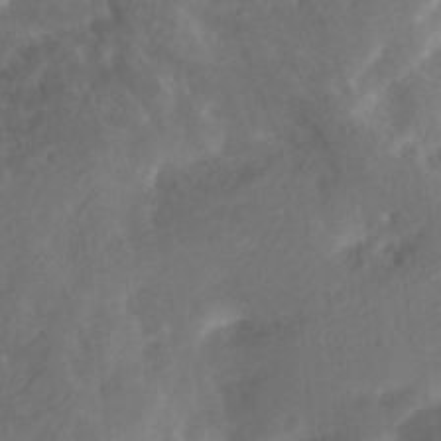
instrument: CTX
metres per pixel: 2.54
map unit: Nhu
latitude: -12.3117
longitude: -74.1956
